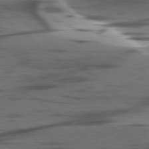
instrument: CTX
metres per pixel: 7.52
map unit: lApd
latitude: 78.5924
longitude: -49.8772
